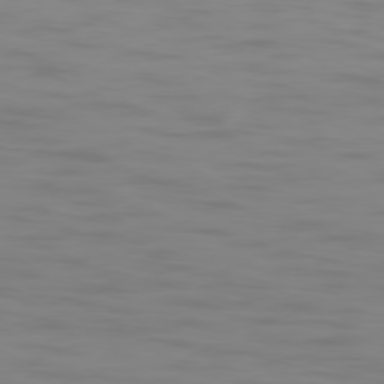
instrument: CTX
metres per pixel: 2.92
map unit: Ap
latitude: -79.1998
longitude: -95.0459
